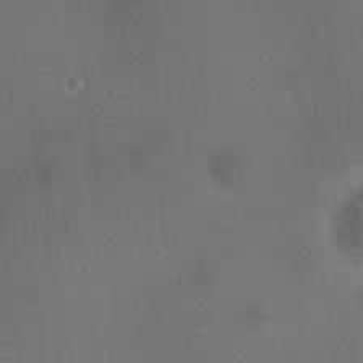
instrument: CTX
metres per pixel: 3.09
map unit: HNhu
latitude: 9.0836
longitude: 13.8989
